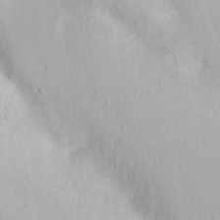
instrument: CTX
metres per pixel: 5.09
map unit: eHh
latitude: 20.5735
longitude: -72.4979
